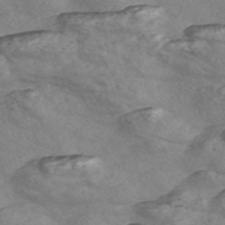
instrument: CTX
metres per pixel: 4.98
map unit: Nve
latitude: -57.5210
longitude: 55.1620
